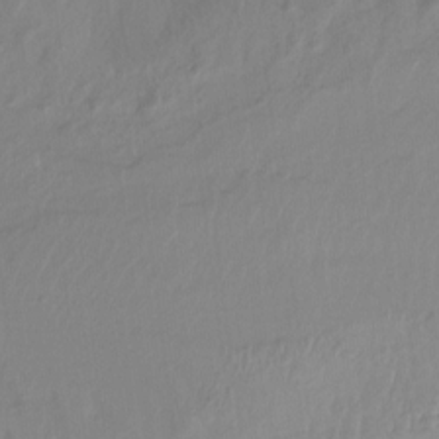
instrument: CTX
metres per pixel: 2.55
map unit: Nhu
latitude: -13.3321
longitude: -66.4223
